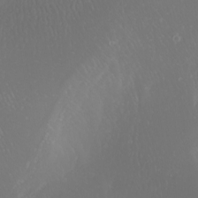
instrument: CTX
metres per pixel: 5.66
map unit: Nhu
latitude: -7.7855
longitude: -94.5924
